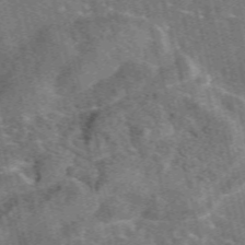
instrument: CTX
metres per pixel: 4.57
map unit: eAb
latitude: 44.8380
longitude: 111.1809
